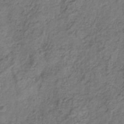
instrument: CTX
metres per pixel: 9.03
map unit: Hve
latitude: -33.5399
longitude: 90.8975
